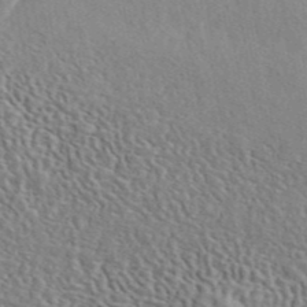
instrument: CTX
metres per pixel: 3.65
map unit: ANa
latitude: 44.4979
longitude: 47.8044
